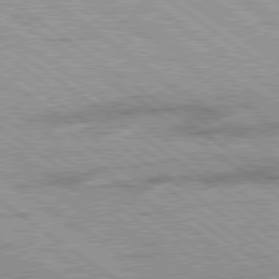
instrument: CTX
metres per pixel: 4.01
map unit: lApd
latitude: 78.6491
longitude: -53.1970
